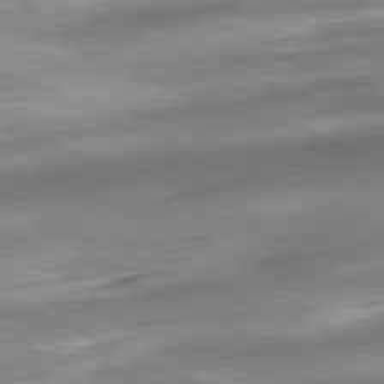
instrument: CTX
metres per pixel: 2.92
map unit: Ap
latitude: -81.8234
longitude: -81.0080
